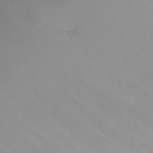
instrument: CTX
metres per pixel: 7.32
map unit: Htu
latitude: -13.8800
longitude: -49.4426
